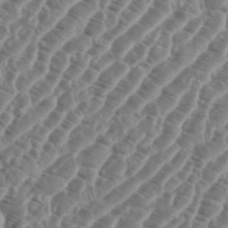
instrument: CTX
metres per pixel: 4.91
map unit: eHh
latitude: 36.8191
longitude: -135.4048
